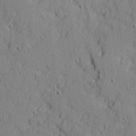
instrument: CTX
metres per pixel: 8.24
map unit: Ave
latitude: 10.5357
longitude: -102.0444
